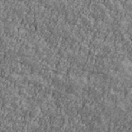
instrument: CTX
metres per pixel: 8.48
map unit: Ave
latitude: 42.0822
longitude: -111.6316
